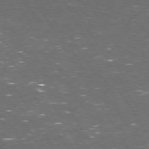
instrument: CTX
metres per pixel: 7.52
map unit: Hpe
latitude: 72.8191
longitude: -124.4979
